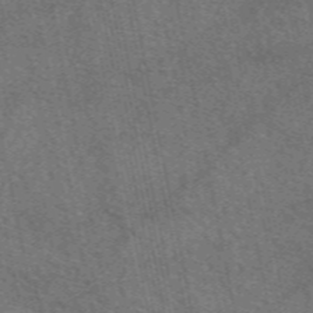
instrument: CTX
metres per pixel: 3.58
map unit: eAb
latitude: 50.9513
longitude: 112.2740
